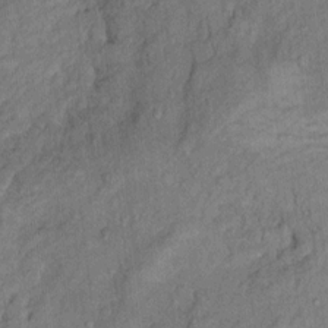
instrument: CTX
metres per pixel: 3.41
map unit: Ht
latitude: 7.9717
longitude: -37.2915
